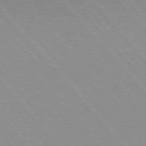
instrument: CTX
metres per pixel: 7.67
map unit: Hpe
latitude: 76.0822
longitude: -126.1011
